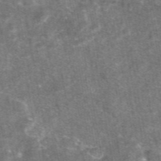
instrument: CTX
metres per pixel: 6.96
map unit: eAb
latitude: 47.0270
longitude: 121.0108
